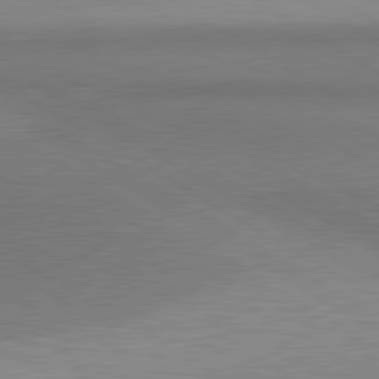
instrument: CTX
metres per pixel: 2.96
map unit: lApd
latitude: 80.8380
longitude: 159.8800
